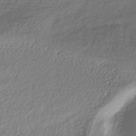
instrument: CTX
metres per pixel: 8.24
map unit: lHb
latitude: -38.1984
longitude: 68.0283
